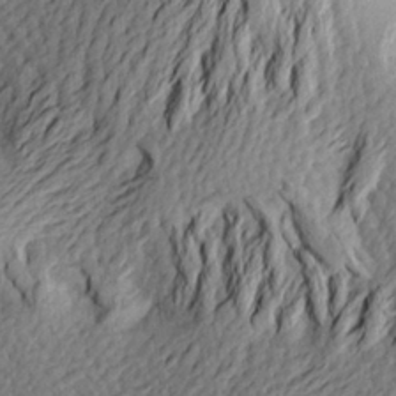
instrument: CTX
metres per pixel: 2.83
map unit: Aa
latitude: 24.1955
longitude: -150.1389
